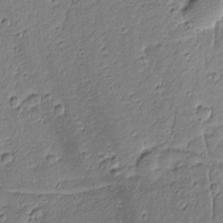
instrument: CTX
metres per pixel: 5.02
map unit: Nhu
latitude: -6.0850
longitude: -152.9136
